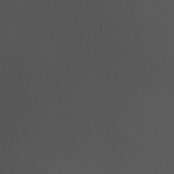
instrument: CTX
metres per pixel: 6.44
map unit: Nhu
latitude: -6.8030
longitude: -94.8380
